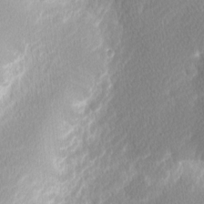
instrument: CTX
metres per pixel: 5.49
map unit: Nhu
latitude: 3.1214
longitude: -76.1011
